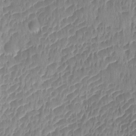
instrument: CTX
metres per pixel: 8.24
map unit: Ave
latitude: -10.2740
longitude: -119.7638
